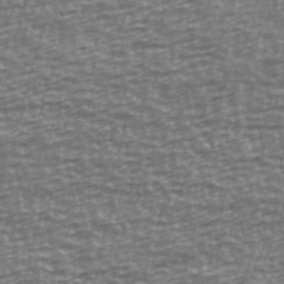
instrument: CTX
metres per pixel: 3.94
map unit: Ave
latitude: 40.3089
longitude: -114.2900
